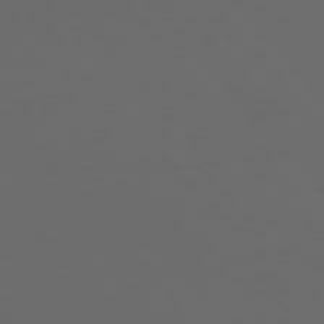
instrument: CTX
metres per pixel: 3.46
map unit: Hpe
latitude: 77.1025
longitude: -166.2900
